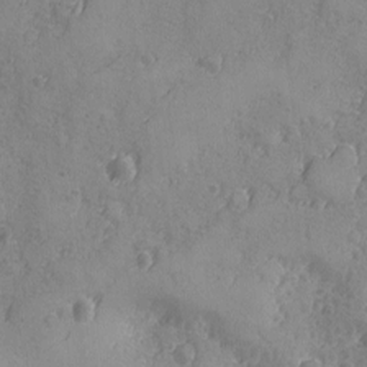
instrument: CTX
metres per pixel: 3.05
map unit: Ave
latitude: -8.1417
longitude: -118.1955
